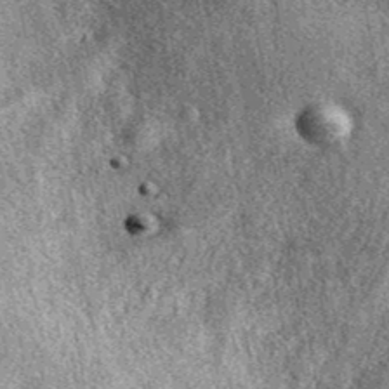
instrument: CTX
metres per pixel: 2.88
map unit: eAb
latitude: 39.1403
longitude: 108.3117
